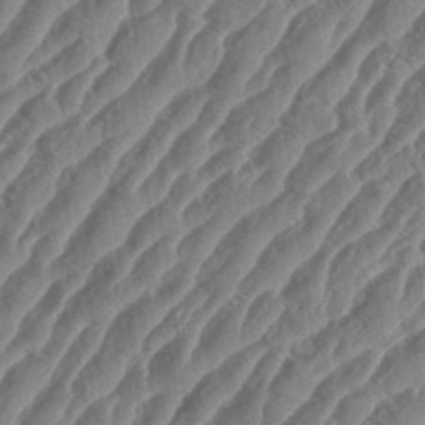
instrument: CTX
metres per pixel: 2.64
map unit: eHh
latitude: 36.1956
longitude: -135.1970
